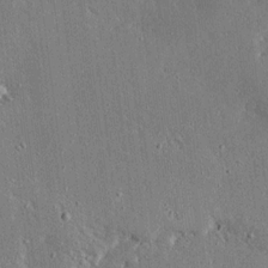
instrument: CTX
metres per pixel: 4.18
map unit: Ave
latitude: 16.8569
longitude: -139.7450
